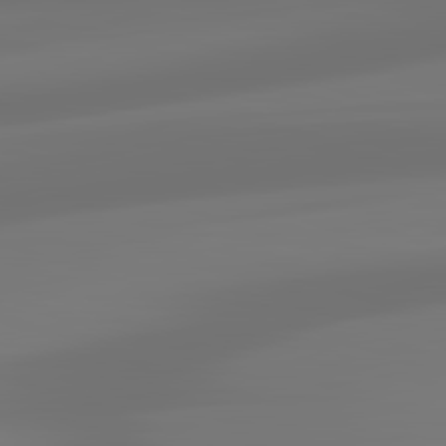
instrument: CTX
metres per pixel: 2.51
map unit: lApd
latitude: 83.1970
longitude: -131.1970
